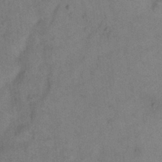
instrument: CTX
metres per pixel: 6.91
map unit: Hto
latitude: 0.3089
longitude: -33.4049
